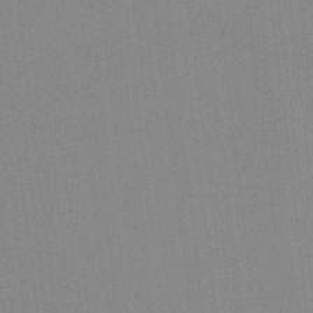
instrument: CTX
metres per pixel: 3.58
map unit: Ht
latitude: -15.0109
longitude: -47.8962
